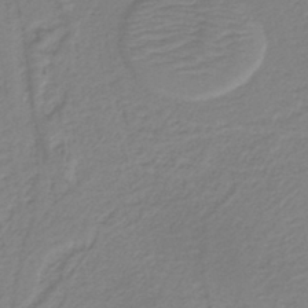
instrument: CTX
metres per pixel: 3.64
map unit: HNb
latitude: -42.1227
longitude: 51.8800
